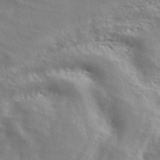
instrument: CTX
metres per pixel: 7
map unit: ANa
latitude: 42.6680
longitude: 48.1606
